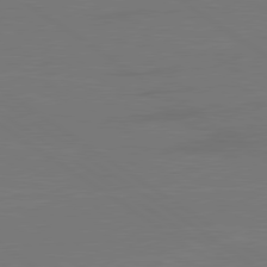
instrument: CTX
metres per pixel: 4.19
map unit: lApd
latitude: 79.6883
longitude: 163.1998
